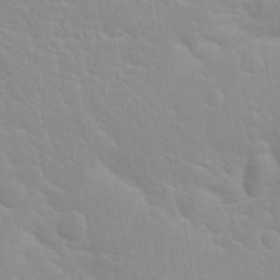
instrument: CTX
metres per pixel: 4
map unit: Hto
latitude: 20.0444
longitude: -33.3482
